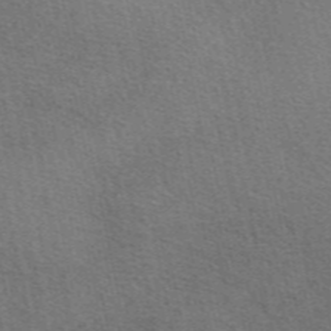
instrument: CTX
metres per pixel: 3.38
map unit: eAb
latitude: 49.2348
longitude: 115.4454
